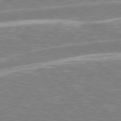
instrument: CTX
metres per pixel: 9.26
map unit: Hpe
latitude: 78.4790
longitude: -157.4048
